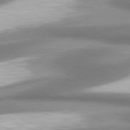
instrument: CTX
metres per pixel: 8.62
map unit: lApd
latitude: 80.4034
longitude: 179.4643
